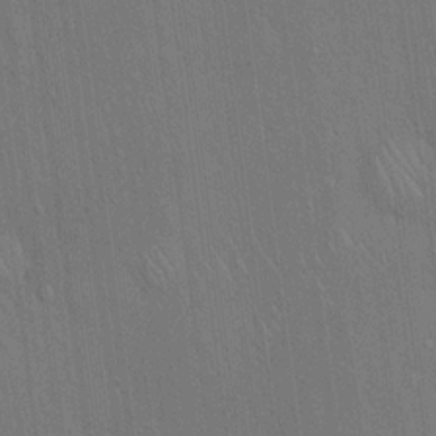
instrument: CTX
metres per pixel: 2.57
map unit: Hto
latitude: 15.9528
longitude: -57.8961
